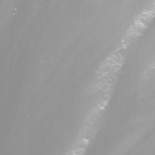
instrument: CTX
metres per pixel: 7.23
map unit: Nhu
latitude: -7.6155
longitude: -75.3482
